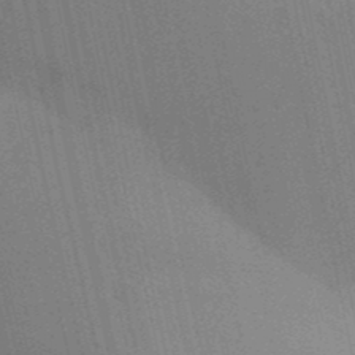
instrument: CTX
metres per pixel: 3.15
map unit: Aa
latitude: 31.7072
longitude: -145.9717
